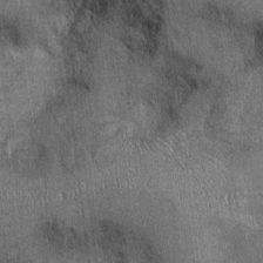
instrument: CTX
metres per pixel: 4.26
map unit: Ht
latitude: -2.9541
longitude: -12.6491
